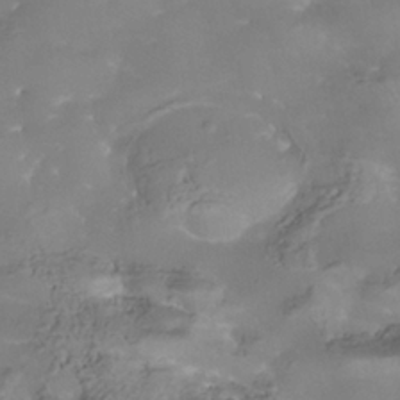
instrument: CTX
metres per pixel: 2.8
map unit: Nhe
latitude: -37.8233
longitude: -118.6490
